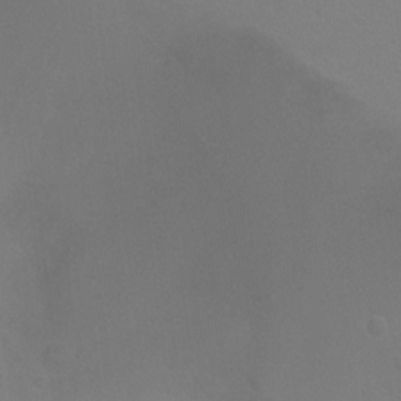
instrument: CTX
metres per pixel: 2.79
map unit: Ht
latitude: -5.8044
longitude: -28.5168
